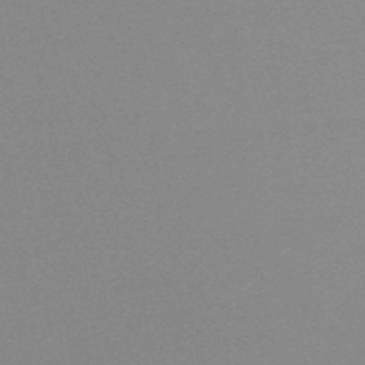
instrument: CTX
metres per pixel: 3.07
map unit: lHb
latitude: -48.0472
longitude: 64.5196
